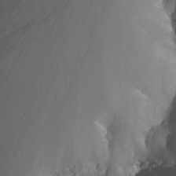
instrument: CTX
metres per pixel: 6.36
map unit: Nhu
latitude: -13.9367
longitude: -64.6680
